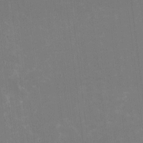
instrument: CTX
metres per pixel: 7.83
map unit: HNhu
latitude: -2.4628
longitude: -6.6679
